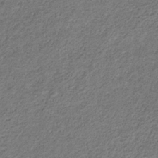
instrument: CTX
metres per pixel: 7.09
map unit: eHb
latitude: -30.2928
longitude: 68.8785
